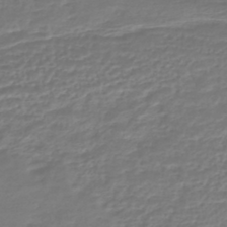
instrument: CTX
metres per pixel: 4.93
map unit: HNhu
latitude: -44.7085
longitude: 98.9542
